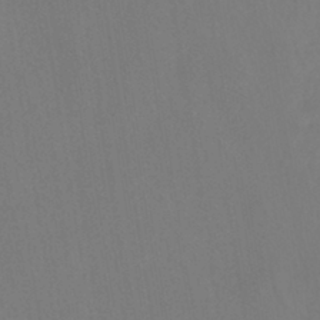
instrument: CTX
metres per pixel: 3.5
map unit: HNhu
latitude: -41.6155
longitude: 101.8611
